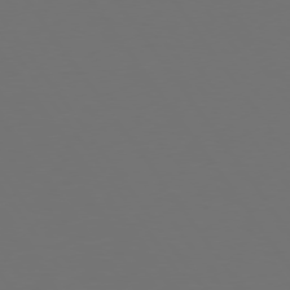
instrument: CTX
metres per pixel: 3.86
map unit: Hpe
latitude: 74.9514
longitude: -124.2711
